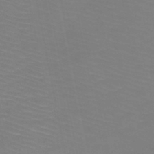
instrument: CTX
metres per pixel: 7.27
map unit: HNb
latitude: -50.0283
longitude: -51.0458
